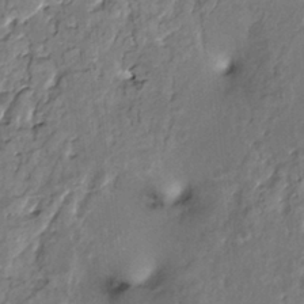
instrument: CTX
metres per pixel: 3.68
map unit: HNhu
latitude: 2.7246
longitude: 8.9164
